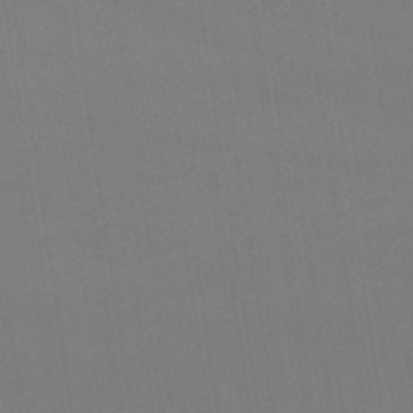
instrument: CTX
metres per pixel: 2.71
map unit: lHb
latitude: -47.3131
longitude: 67.3321
